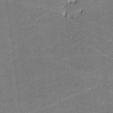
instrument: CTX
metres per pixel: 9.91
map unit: lHvf
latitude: -12.1228
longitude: -103.9906
